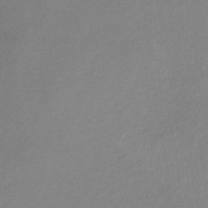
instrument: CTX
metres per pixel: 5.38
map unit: lHb
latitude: -36.8974
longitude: 74.2740
